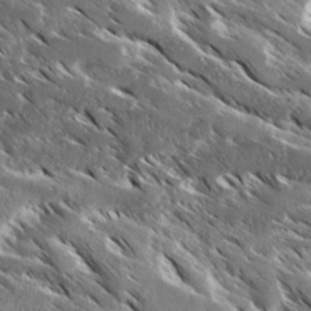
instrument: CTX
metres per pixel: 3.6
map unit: Ave
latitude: 16.9325
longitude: -129.9717
